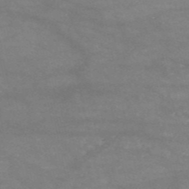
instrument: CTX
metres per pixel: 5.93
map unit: HNb
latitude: -53.4832
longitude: -41.3103
